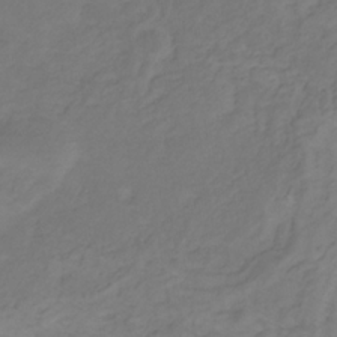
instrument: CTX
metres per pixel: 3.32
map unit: lHb
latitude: -30.8030
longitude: 65.5399
